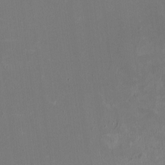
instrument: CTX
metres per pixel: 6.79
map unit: HNhu
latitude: -2.6896
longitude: -7.0836
